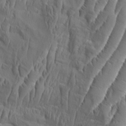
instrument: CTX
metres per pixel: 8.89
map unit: Aa
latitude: 9.0081
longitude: -132.4979
